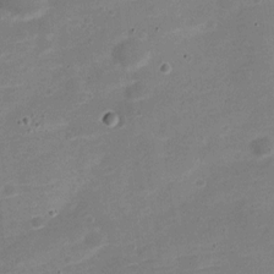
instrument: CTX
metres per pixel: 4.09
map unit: Nve
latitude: -21.9556
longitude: 104.9352
